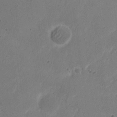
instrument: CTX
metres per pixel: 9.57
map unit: Nhu
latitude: 21.5371
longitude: -71.1214
